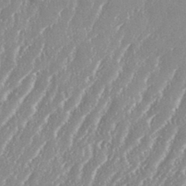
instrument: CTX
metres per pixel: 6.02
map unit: eHh
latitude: 34.3845
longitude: -132.7057
